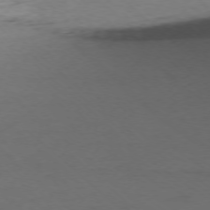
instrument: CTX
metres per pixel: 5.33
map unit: Ap
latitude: -76.5763
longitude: -77.2726
